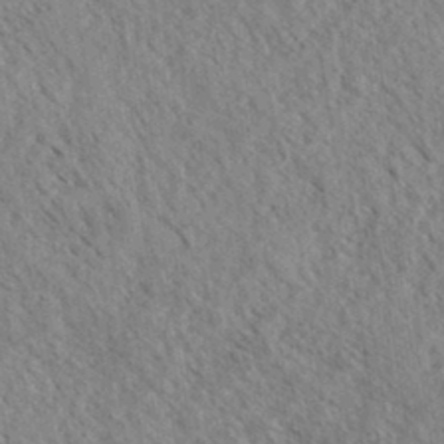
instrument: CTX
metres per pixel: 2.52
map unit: eHh
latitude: 34.8569
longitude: -140.2333
